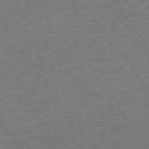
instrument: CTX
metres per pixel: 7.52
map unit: Ap
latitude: -74.9164
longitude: -88.8191
